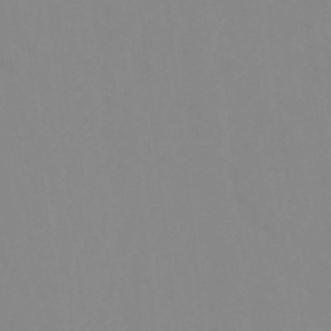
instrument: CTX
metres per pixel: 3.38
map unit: Ht
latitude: -14.9353
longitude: -55.9717
